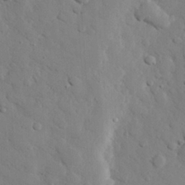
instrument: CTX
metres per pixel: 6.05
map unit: eHh
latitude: 27.1403
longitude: -78.8002
